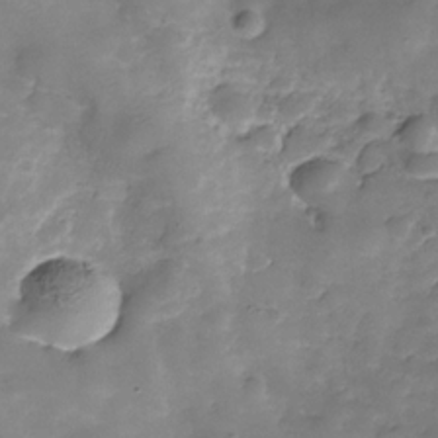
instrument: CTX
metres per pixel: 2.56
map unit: Hve
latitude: -30.8030
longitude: 93.1431
